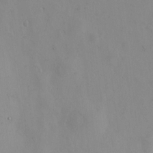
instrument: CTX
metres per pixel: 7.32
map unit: eHh
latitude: 11.8395
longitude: -61.4048
